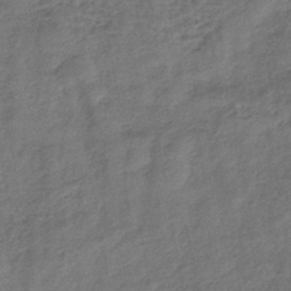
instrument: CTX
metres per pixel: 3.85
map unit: lHb
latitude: -42.6329
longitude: 79.7477
